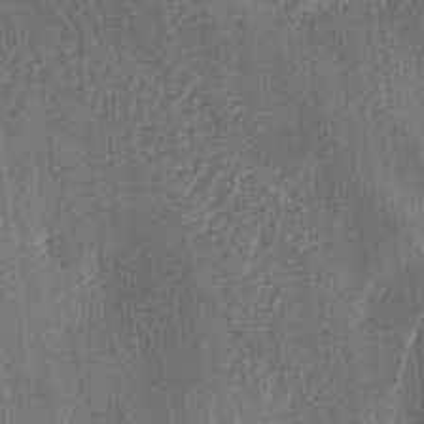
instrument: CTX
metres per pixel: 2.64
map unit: lAa
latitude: -7.3509
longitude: -129.1025
